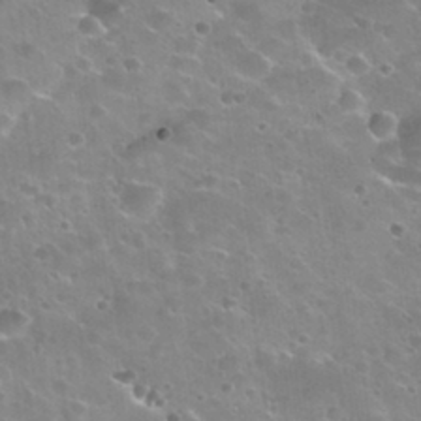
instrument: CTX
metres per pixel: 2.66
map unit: Nhu
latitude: 30.9514
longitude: -53.0459
